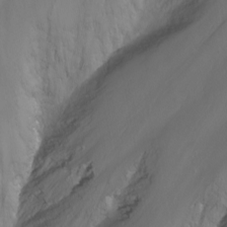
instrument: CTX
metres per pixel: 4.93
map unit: Nhu
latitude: -13.8989
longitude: -61.7827
